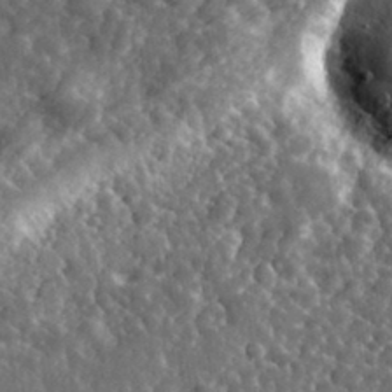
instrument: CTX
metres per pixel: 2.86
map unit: eHh
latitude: 34.7057
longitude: -79.9339
